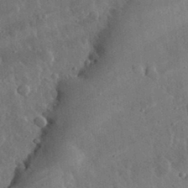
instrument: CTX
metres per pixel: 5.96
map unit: eHh
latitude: 32.7057
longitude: -80.2333
